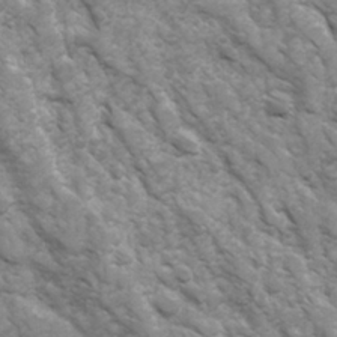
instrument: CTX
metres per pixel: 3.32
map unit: Ave
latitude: 17.0836
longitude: -131.8962
